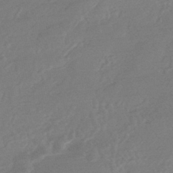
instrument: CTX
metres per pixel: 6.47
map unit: HNhu
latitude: -44.4440
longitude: 91.6911
